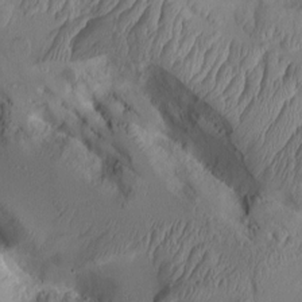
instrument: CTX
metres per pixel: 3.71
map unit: Aa
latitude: 9.8206
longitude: -126.2145
